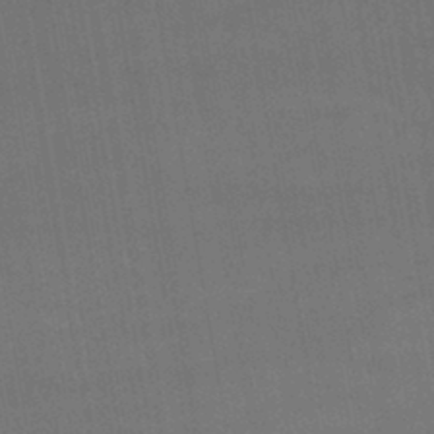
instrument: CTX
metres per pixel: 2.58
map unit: lHb
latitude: -42.2928
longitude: 65.8234
